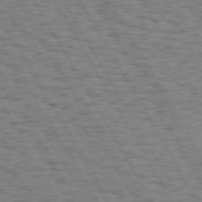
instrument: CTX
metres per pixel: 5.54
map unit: Hpe
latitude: 74.1200
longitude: -135.3292
